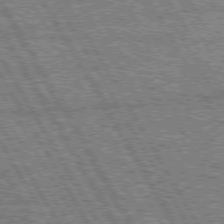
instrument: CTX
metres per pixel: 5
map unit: Hpe
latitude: 74.8569
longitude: -154.1767
